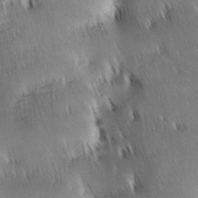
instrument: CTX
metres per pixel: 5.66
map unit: lAa
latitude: -9.9178
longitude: -124.7813
